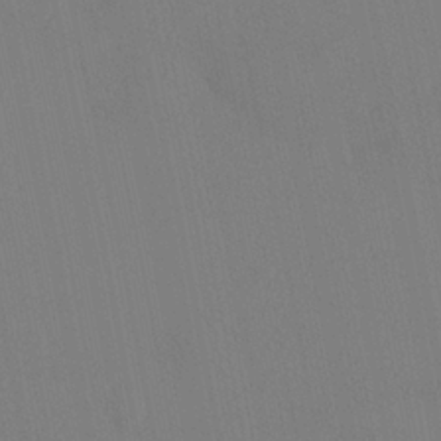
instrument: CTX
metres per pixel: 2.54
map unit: HNhu
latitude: 6.2711
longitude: 4.5007
